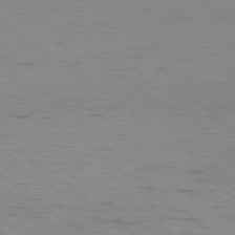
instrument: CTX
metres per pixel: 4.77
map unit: Ap
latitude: -78.8975
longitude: -99.4426
